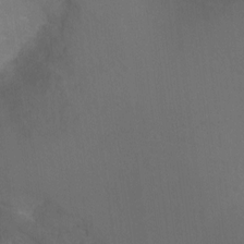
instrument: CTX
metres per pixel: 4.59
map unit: Ht
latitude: 1.8961
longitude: -33.6505
